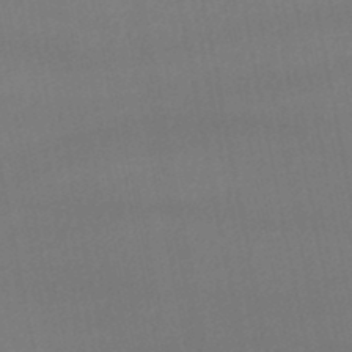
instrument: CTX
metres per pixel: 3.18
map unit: lHb
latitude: -46.7841
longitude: 73.5966
